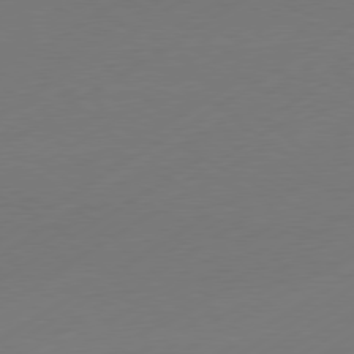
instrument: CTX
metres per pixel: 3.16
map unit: Hpe
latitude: -80.7274
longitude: 14.9920
